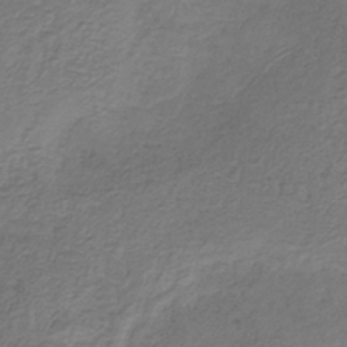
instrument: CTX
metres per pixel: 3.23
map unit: HNb
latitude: -33.1620
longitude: 56.1417
